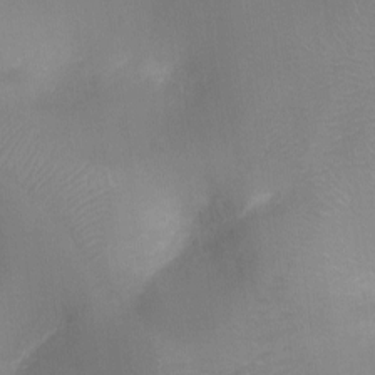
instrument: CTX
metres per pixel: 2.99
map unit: Ht
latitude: -8.3684
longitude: -24.6112
